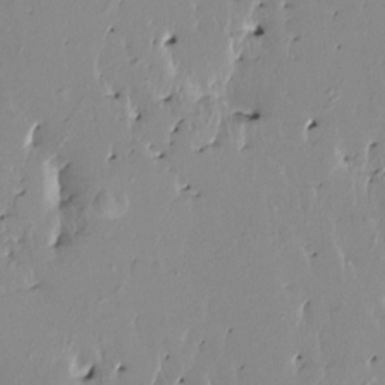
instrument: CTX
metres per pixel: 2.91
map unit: HNhu
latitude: 3.4237
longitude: 6.2172
